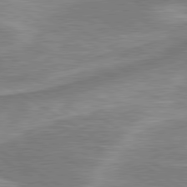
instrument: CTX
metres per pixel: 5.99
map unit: lApd
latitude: 80.2145
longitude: -177.6505
